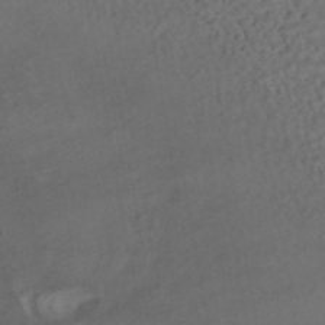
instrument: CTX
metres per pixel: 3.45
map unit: HNhu
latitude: -42.4628
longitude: 103.0864
